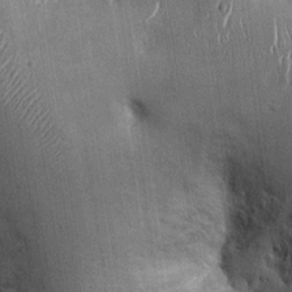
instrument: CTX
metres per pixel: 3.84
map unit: Ht
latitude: -2.6140
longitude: -13.5371
